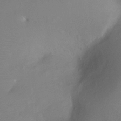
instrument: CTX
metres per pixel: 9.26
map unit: Ht
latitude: -5.1242
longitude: -26.3656
